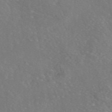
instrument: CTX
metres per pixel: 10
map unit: eAb
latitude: 46.5924
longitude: 110.4818
